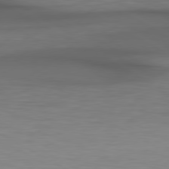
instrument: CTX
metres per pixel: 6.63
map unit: lApd
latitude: 79.1026
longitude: -119.1214
